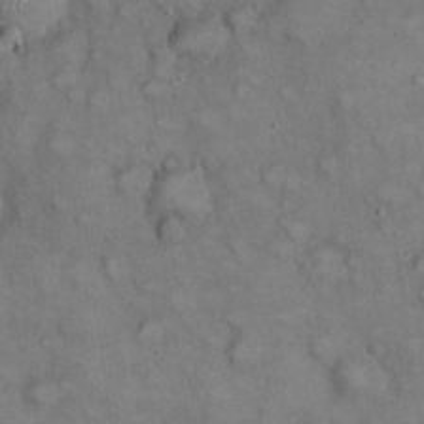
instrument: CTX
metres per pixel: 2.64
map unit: eHh
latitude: 22.3278
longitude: -60.0255
